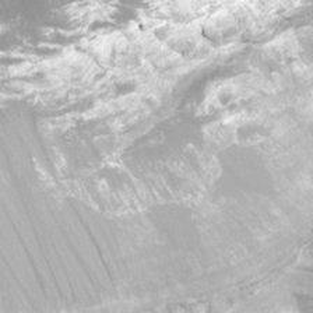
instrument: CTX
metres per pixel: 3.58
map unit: Htu
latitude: -12.8975
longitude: -49.5749
